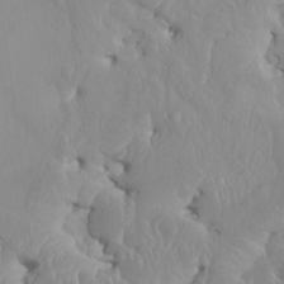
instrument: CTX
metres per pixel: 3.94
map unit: HNhu
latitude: 2.7813
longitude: 8.0283
